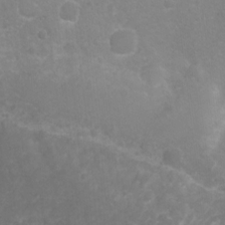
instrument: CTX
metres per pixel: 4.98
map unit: Nhu
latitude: 6.6868
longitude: -19.0080
